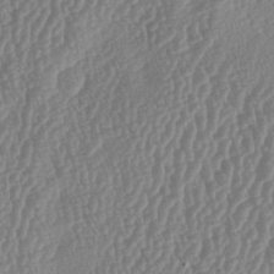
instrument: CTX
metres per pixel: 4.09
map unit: lAa
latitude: -5.5588
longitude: -130.1956
